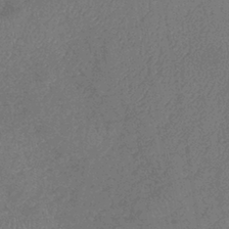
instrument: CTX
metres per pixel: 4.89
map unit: eHb
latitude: -39.8989
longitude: 77.5777
